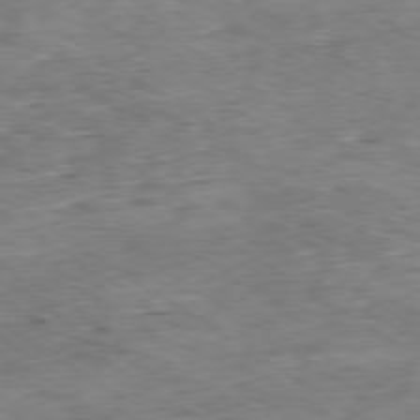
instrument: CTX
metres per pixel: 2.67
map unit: Hpe
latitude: -80.1417
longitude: 21.7099
